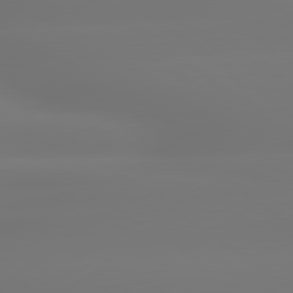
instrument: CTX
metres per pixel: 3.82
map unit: lApd
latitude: 79.3860
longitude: -136.4034
